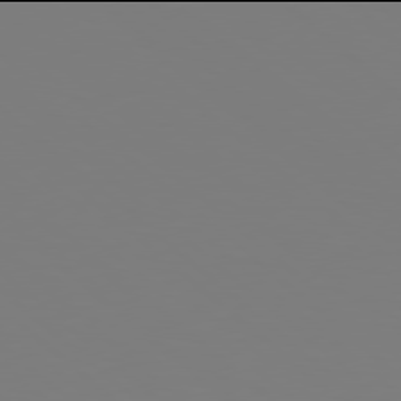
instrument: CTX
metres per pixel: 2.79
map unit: Hpe
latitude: 77.9906
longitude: -174.5357
